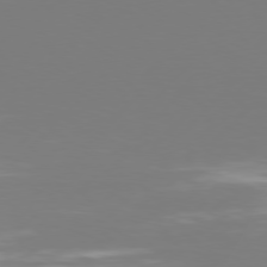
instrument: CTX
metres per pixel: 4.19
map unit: Hpe
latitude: 76.7246
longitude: -127.5938
